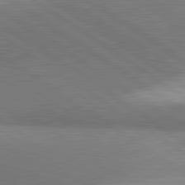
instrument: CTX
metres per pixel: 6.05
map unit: lApd
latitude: 81.3482
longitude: 140.2928
